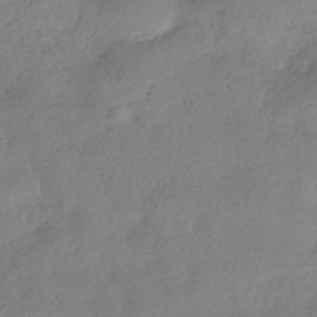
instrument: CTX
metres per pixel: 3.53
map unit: HNhu
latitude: -40.8408
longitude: 98.0661
